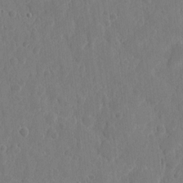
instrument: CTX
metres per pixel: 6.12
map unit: eHh
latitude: 6.8380
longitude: -73.0459
